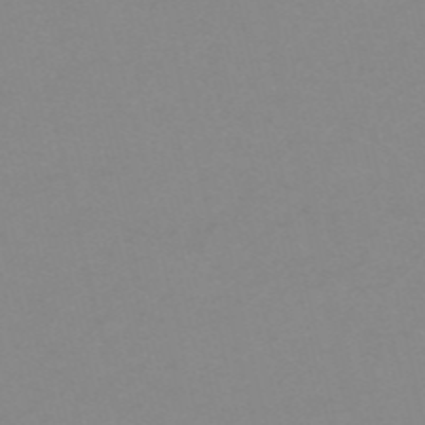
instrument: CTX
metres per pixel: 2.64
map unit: HNb
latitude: -55.6533
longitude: -41.3481
